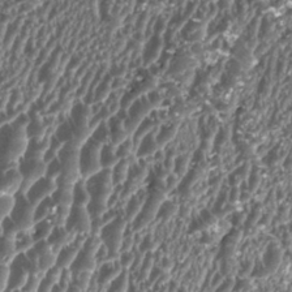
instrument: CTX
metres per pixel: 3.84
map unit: HNhu
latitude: 1.4615
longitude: 0.4251
